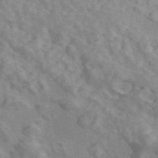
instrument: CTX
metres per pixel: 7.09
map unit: ANa
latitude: 45.8772
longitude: 26.4629
